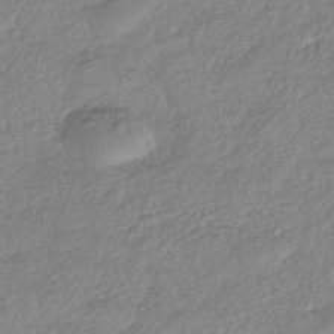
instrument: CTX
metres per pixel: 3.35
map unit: eHh
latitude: -43.2375
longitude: 122.3307
